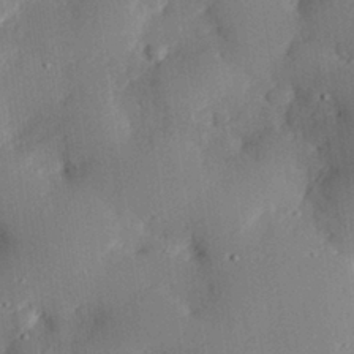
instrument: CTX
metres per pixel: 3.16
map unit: eHh
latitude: 28.8947
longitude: -82.0633
